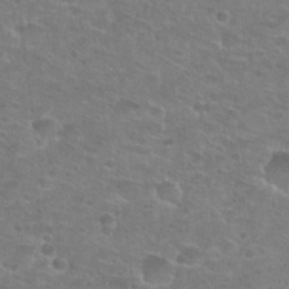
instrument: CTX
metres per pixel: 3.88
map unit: Hto
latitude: 25.9906
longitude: -48.4223
